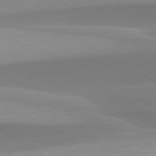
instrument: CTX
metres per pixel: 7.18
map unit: lApd
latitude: 79.8395
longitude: -95.6694
